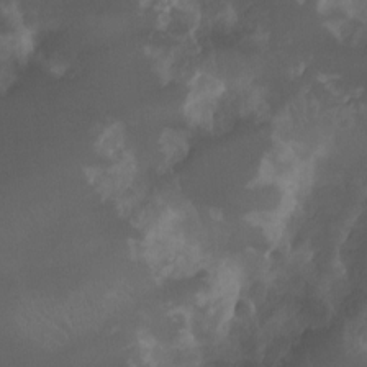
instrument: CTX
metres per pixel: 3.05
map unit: Nhu
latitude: -12.1039
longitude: -74.4979
